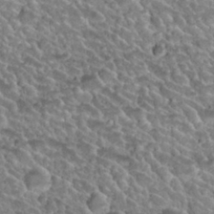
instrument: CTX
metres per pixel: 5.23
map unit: Nhu
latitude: 29.7827
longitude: -53.5182
